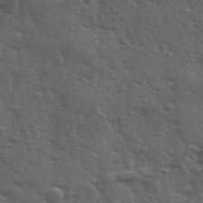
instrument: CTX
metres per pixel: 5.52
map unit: Ave
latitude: 11.6694
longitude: -103.7449
